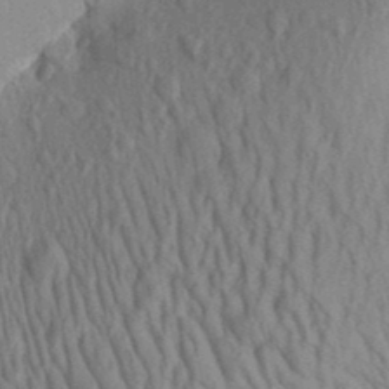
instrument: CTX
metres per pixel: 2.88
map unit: Aa
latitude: 29.6316
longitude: -138.7813
